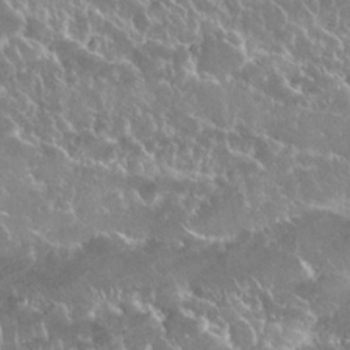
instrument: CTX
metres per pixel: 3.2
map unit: Nhu
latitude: 24.5923
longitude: -60.9891
